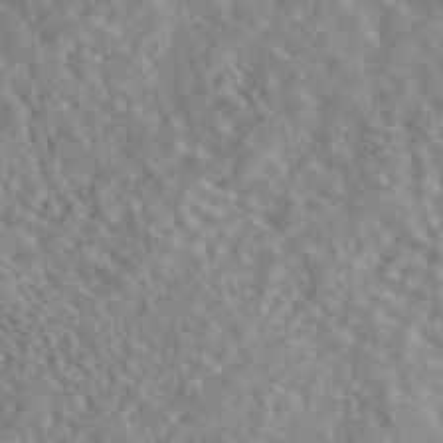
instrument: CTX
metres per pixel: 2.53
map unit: eAb
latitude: 44.6490
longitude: 116.7085
